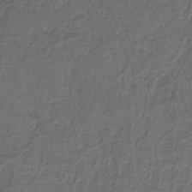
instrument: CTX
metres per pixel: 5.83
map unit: HNb
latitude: -35.9745
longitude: 58.4817
